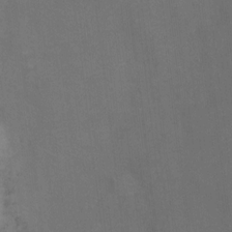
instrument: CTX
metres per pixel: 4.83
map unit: Ht
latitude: 5.0647
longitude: -37.3104
